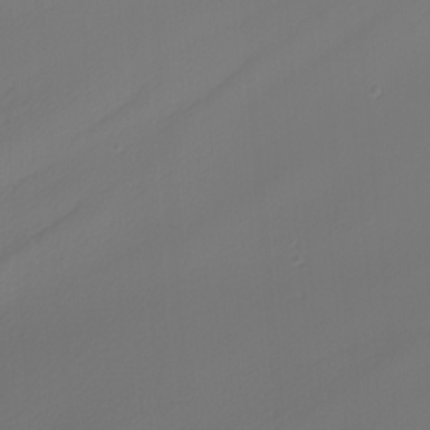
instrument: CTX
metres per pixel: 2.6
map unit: Nhu
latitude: -5.1620
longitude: -91.8394
